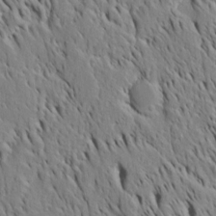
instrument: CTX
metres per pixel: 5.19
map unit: Htu
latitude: -4.3495
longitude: 151.7666
